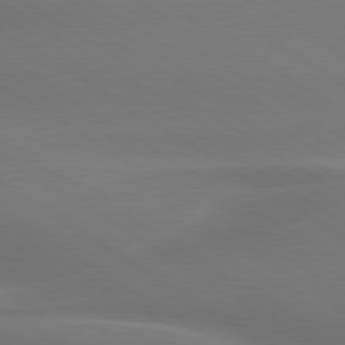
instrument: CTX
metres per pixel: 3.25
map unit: lApd
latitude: 79.8206
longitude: -135.1592
